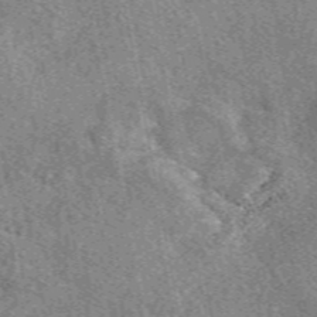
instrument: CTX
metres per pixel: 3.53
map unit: eAb
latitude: 49.7639
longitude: 115.2187
